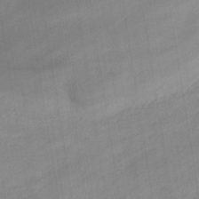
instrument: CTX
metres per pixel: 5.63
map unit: eHb
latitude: -37.3887
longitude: 79.4454
